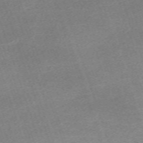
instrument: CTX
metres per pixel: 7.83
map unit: eHh
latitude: -63.8989
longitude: 50.3495
